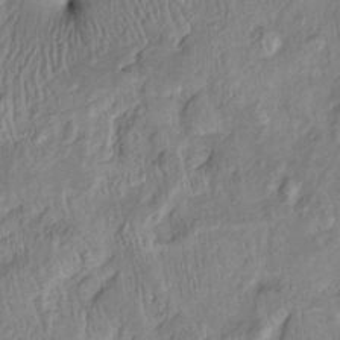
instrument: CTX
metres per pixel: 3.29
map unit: Htu
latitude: -6.3684
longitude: 152.6896
